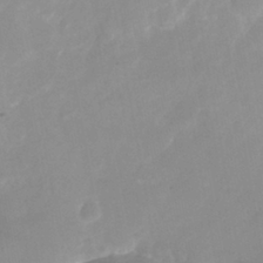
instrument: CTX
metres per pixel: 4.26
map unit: Nhu
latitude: -25.1809
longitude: -70.1767
